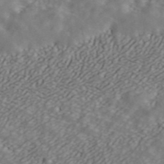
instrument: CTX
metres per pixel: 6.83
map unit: ANa
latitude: 43.6316
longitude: 47.4076
